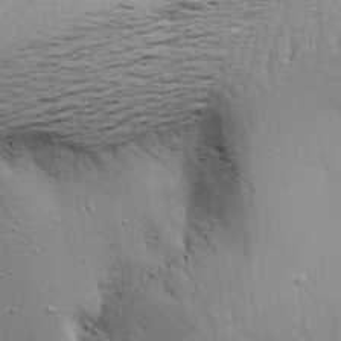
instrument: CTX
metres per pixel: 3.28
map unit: Aa
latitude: 19.0269
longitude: -141.6882
